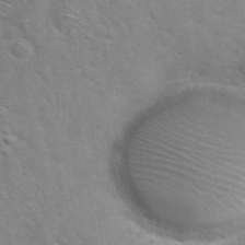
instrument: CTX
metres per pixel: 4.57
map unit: Nhu
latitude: 30.4790
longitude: -48.8191
